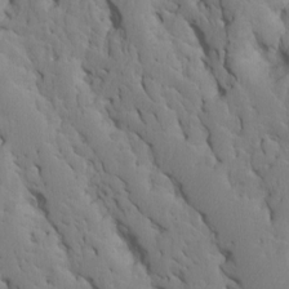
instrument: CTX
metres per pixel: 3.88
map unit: Htu
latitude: -6.9541
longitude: 144.9353
